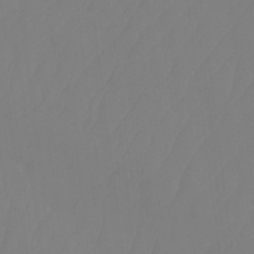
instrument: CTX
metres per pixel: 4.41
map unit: Ht
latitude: -14.2740
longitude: -50.0255
